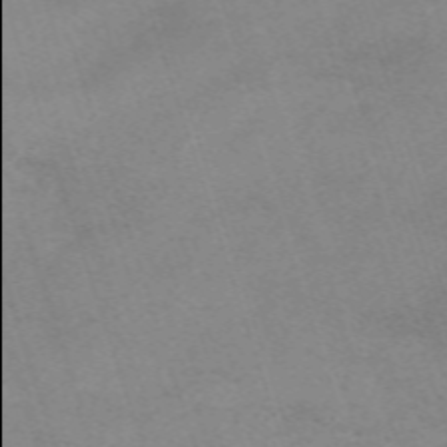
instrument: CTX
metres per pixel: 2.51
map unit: eHh
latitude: -62.9541
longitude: 50.0094
